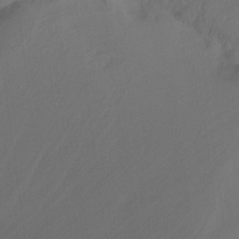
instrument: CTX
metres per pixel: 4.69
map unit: Nhu
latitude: -15.1620
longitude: -56.2522
